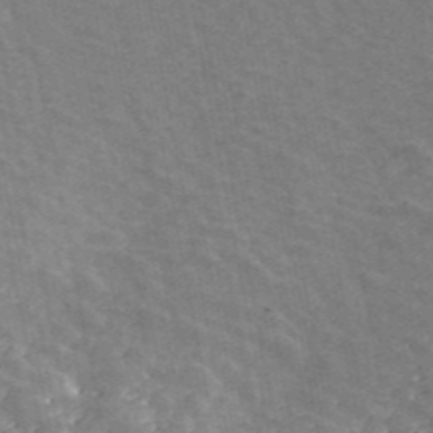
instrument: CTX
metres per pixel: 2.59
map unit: ANa
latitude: 44.6868
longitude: 46.7085
